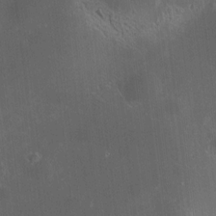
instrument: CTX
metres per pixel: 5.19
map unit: HNhu
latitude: 8.7813
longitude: 13.6722
